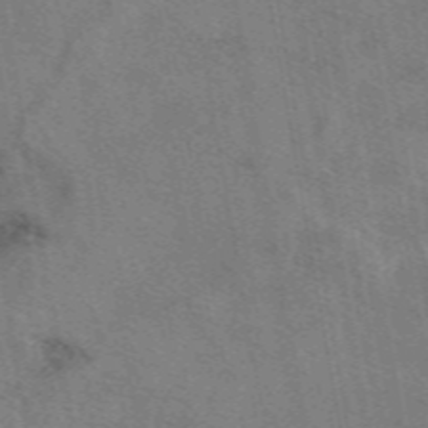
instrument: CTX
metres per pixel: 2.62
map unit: eAb
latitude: 50.4034
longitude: 110.4629
